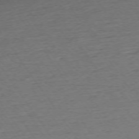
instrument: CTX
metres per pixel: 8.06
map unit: Ap
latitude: -73.8044
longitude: -85.3860
